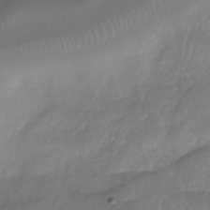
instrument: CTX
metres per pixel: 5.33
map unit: Nhe
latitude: -39.0676
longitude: -118.1200
